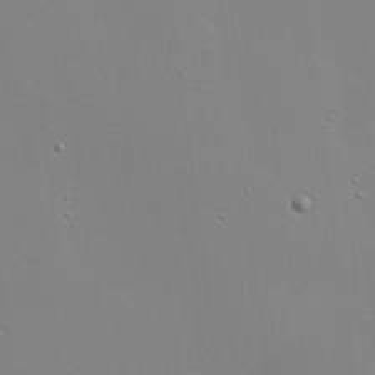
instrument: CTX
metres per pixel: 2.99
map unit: Hve
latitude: 17.6127
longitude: 150.2173
